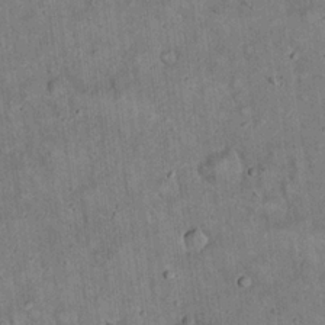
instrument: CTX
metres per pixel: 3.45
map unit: eHh
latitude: 19.6127
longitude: -60.6868
